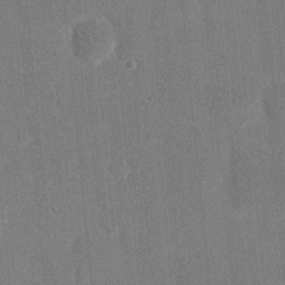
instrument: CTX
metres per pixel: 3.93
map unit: eHh
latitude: 19.6127
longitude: -68.1011
